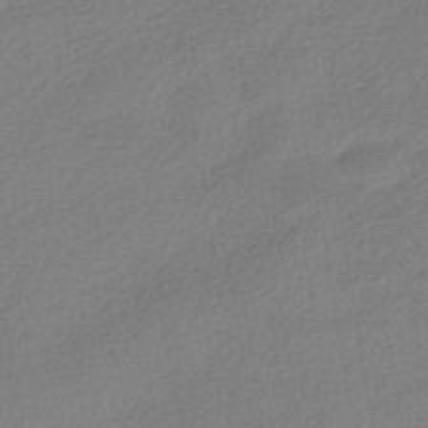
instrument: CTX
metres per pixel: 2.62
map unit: HNhu
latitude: -41.1809
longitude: 95.3509
